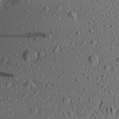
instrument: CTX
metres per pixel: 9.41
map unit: Aa
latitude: 23.4804
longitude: -144.5357
